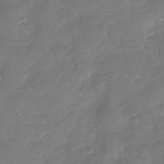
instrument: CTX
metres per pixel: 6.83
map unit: Nhu
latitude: -29.6911
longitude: -61.3670
